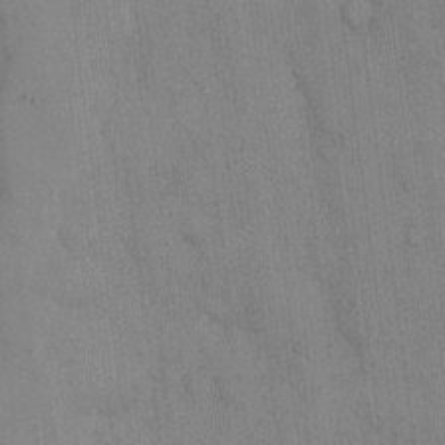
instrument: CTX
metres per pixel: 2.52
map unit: Hto
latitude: 13.4616
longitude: -61.4804
